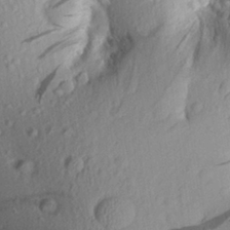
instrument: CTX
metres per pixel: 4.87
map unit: Aa
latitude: 27.1970
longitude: -135.1403
